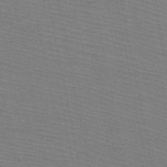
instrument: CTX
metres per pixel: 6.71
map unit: HNb
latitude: -48.6141
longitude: -41.1214
